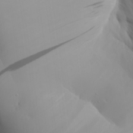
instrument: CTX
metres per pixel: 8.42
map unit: Aa
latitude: 27.4615
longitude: -132.8569
